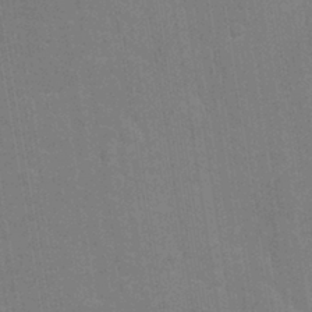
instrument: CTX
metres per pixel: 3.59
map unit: Nhu
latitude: -11.9556
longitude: -22.4412
